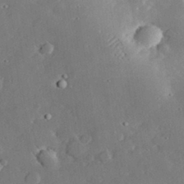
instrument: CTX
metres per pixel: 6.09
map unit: lHvf
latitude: 32.5924
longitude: -85.1214
